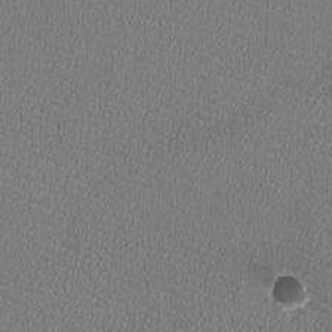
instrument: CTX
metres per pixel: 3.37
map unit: HNhu
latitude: -2.5384
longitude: -2.1766
